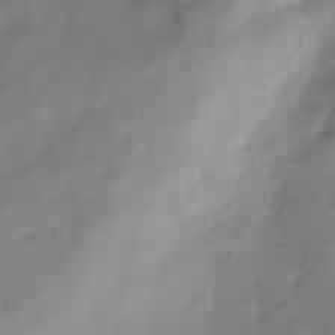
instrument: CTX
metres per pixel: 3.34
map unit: Hve
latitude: -30.8597
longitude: 94.2739
